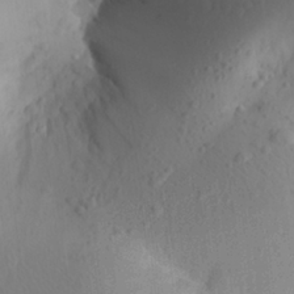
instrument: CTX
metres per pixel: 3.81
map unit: Aa
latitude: 24.1199
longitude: -147.6316
